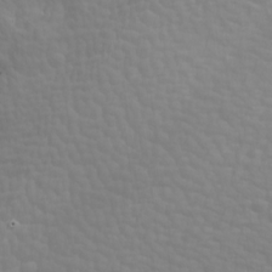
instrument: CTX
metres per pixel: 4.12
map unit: Ave
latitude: 18.4979
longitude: -133.6883
